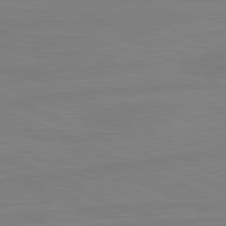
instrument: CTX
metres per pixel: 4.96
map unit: lApd
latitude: 81.3293
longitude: -179.2915
